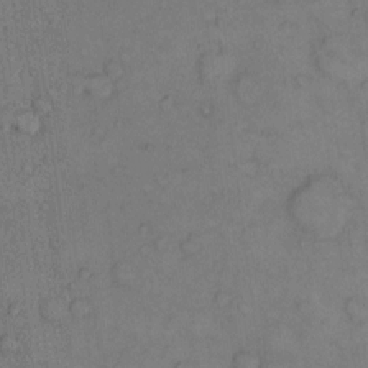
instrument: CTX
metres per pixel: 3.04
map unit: Hto
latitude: 10.7435
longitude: -59.1592
